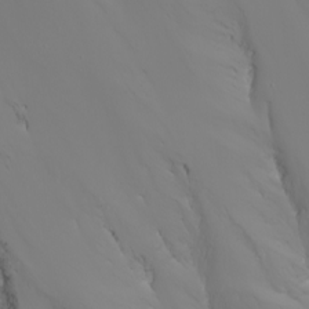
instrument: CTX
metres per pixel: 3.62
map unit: Nhu
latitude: -7.3698
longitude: -85.5182
